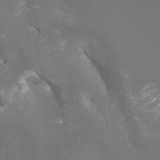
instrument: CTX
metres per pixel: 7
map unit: Htu
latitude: -6.9919
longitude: -48.5924
